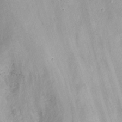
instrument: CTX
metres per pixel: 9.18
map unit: Nhu
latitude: -9.9745
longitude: -76.3845
